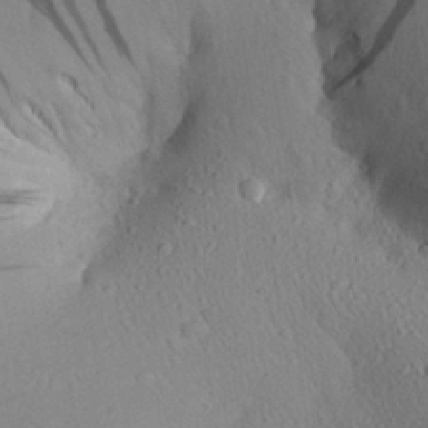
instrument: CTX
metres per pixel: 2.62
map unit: Aa
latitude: 26.5735
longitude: -142.7624
